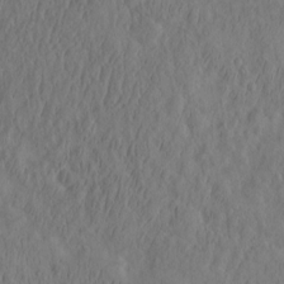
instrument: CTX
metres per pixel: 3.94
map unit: eHh
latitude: -2.7274
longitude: 16.7652
